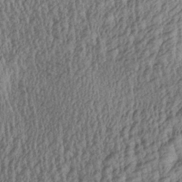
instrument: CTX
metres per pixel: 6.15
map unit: Aa
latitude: 29.6127
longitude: -137.8584
